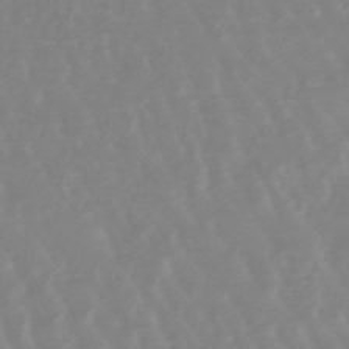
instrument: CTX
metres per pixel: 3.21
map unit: lHb
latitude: -48.4818
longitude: 77.6344
